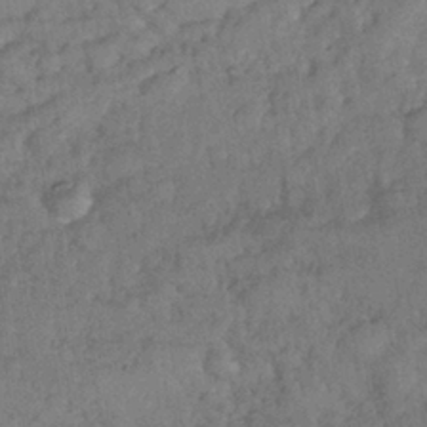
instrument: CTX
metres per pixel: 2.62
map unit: Nhe
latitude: -36.6896
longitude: -177.2159
